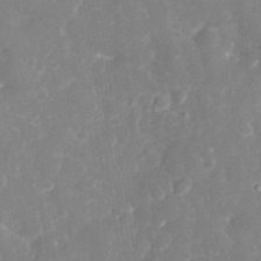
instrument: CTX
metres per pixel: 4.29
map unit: eHh
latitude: 32.1389
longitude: -59.8394
